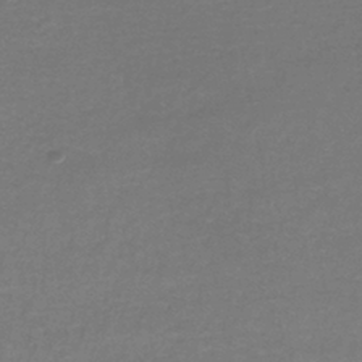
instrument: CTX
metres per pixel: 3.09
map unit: lHb
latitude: -42.6518
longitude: 56.8219
